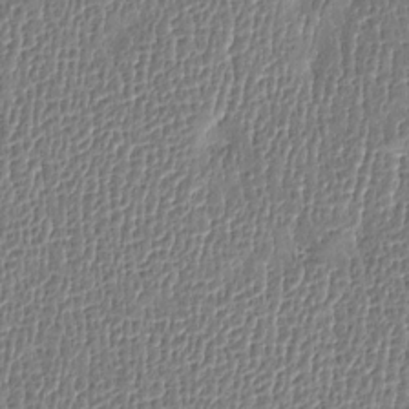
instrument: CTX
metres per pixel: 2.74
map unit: Htu
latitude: -4.2361
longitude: 176.3684
